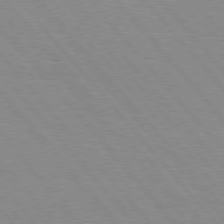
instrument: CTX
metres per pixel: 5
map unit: Hpe
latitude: 76.3278
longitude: -153.4805
